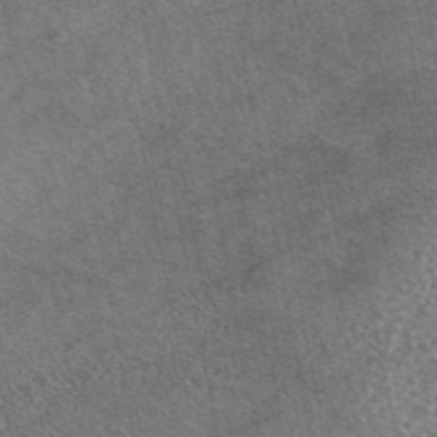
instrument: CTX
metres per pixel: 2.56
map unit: eAb
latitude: 45.1403
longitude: 107.2187
